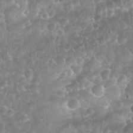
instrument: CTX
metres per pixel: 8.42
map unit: Nhu
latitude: 27.5371
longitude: -63.7072
